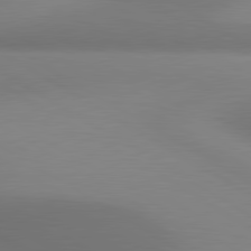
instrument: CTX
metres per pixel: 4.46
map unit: lApd
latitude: 80.4979
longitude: 123.9745
